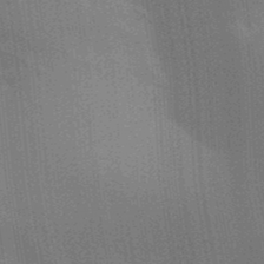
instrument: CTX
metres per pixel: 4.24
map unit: Aa
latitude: 33.1403
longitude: -143.4049
